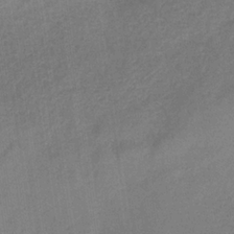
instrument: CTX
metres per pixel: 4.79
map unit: HNb
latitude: -32.7652
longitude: 57.3132
